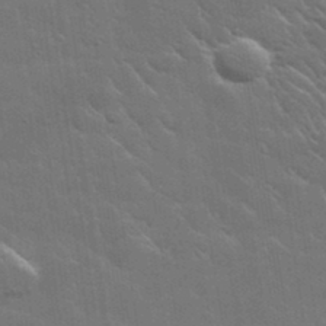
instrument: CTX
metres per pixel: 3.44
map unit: lHvf
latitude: 37.0648
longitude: -91.7639
